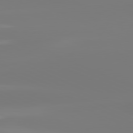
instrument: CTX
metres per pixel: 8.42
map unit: lApd
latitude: 81.5938
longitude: -149.7072
